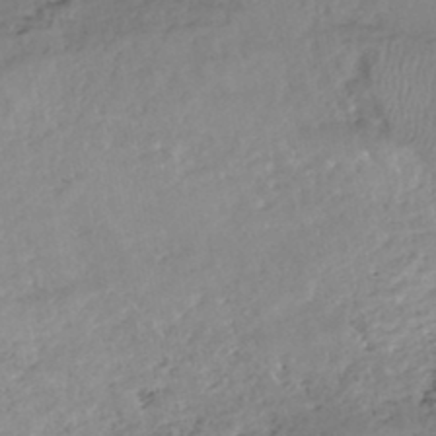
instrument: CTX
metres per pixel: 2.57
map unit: eHh
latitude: -45.5966
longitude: -28.4223
